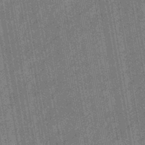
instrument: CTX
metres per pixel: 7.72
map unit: eHb
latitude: -44.1606
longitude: 87.8611
